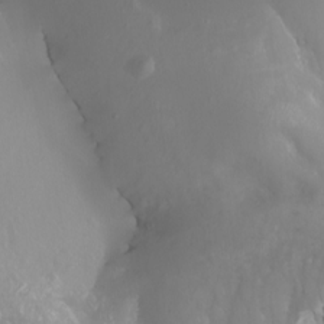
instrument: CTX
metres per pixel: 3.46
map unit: Nhu
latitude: -5.2187
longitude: -77.3481
